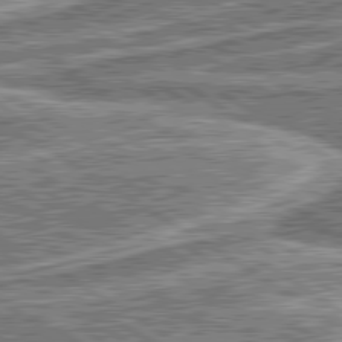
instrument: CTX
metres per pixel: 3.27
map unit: lApd
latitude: 80.5546
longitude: 173.2565
